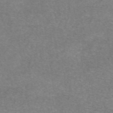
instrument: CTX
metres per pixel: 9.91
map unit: eAb
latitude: 46.8380
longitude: 102.3873
